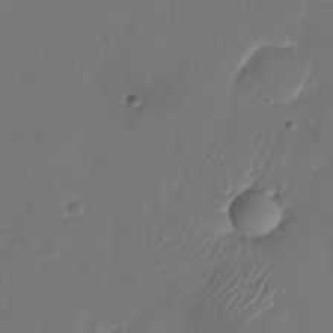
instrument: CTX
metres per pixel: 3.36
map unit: Nhu
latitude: -28.3306
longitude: -66.2522
